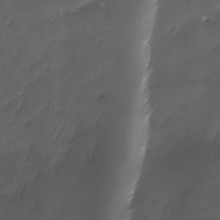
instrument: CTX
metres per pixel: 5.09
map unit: Ave
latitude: -10.9164
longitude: -122.1200
